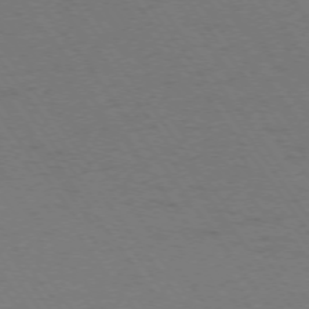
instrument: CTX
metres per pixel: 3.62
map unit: Ap
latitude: -74.5952
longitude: -70.7435
